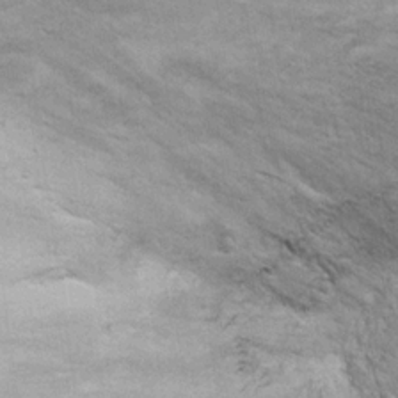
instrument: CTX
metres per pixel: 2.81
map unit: Hto
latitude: 11.9528
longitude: -37.1214
